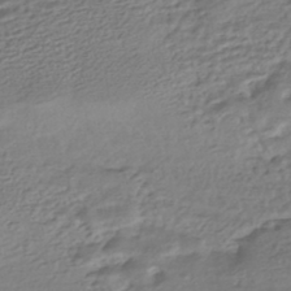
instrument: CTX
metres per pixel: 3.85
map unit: HNhu
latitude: -45.8800
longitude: 101.5021
